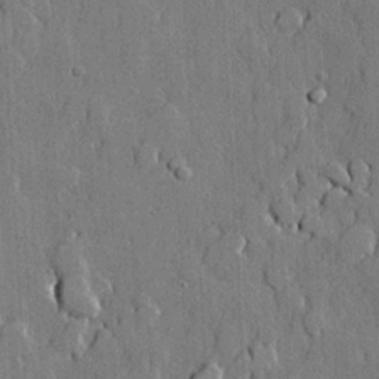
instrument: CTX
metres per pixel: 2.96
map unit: lHvf
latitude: 21.0648
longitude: 145.8611
